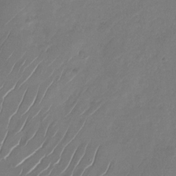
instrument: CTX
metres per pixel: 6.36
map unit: Nhu
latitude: -28.2362
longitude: -70.7813
